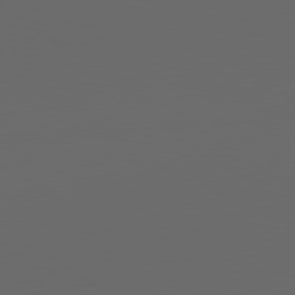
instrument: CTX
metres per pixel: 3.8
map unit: lApd
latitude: 79.7639
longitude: 159.8233
